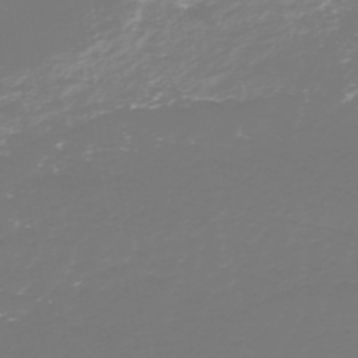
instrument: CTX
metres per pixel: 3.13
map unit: HNhu
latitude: -46.0472
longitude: 106.4818
